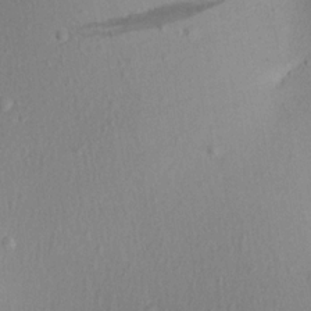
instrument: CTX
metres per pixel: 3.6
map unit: Aa
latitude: 18.8758
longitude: -144.5357
